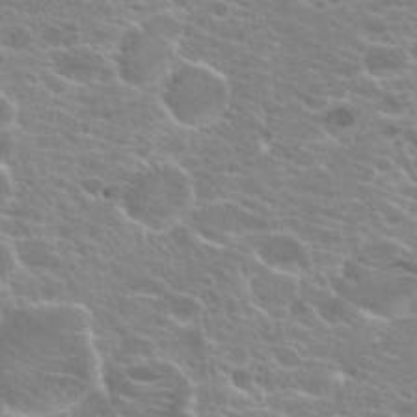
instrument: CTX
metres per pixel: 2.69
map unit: Hto
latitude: 21.1214
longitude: -40.2711
